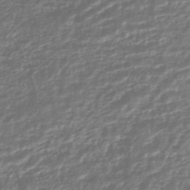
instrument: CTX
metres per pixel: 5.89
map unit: HNhu
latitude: -45.1053
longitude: 98.1228
